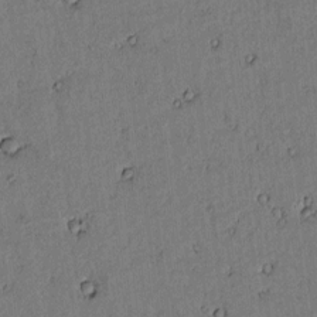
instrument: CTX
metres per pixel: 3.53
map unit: lAvf
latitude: 4.7813
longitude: 168.7841
